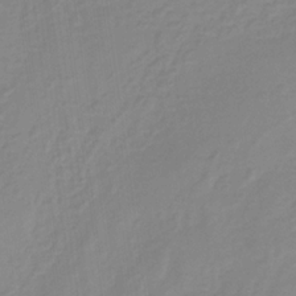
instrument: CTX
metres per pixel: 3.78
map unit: HNb
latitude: -31.7477
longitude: 59.7666
